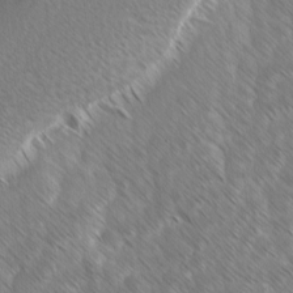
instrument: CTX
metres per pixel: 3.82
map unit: lAvf
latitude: -2.2928
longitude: -114.1388
